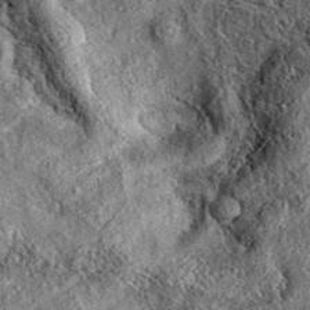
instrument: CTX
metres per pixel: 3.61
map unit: eAb
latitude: 37.8394
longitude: 109.4076
